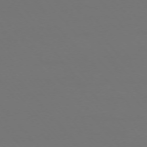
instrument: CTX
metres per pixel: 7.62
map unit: Ap
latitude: -74.7652
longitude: -76.1200
